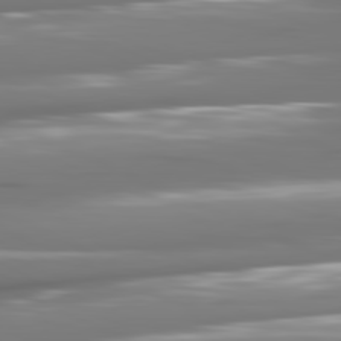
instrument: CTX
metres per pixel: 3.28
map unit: lApd
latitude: 81.2348
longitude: -142.5357
